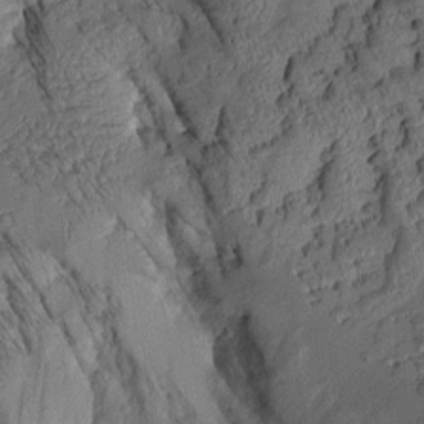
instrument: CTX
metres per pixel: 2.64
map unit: Aa
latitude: 8.8947
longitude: -128.4412
